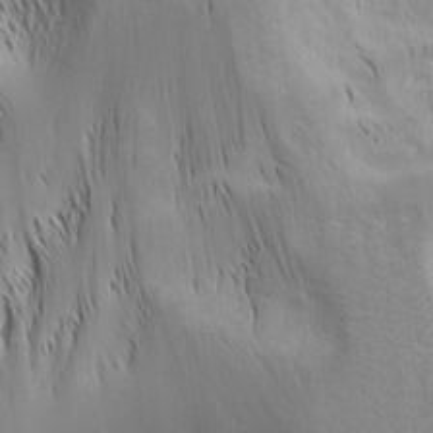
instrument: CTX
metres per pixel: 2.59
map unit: Nhu
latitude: -5.2376
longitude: -152.3845
